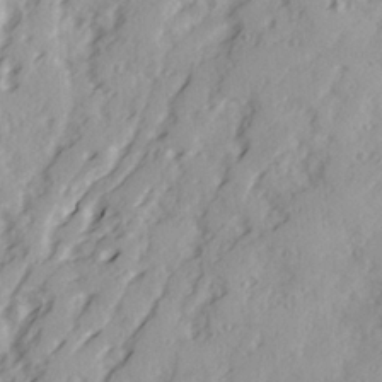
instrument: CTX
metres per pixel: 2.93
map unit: Ave
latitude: 21.6694
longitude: -131.4238
